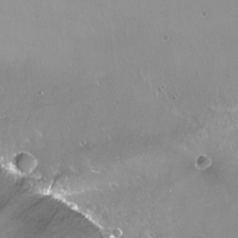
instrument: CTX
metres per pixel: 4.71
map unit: Nhu
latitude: -13.4832
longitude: -63.3860
